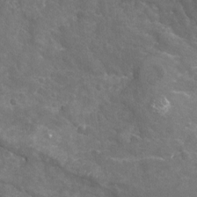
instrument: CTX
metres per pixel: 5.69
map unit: Nhu
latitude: -19.3132
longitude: -56.8002
